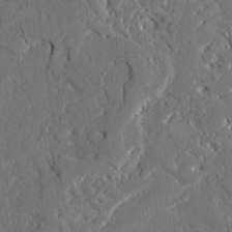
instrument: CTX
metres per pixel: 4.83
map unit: Ave
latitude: 22.9136
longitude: -129.2915
